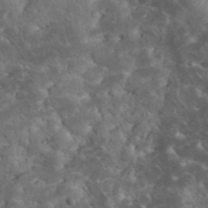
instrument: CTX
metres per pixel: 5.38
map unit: eHh
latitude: 34.0633
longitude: -65.3482
